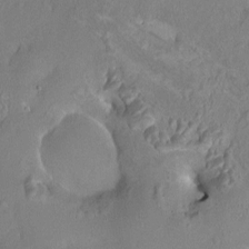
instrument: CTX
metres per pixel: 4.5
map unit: HNhu
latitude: 4.3656
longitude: 7.1809
